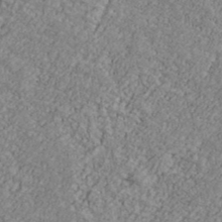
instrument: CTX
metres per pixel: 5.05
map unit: Ave
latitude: 40.9324
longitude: -111.2915
